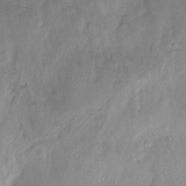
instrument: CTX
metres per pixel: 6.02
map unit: Htu
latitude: -14.8597
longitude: -45.0647
